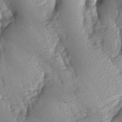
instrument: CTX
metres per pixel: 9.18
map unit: lAa
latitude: -6.1606
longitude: -126.1578
